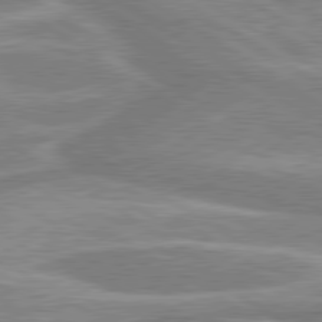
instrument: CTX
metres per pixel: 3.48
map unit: lApd
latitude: 80.1011
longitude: -177.1214
